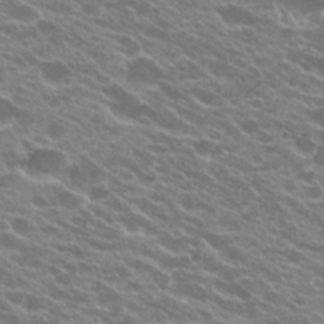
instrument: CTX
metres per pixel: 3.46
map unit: Hto
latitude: 24.2333
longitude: -36.8947
